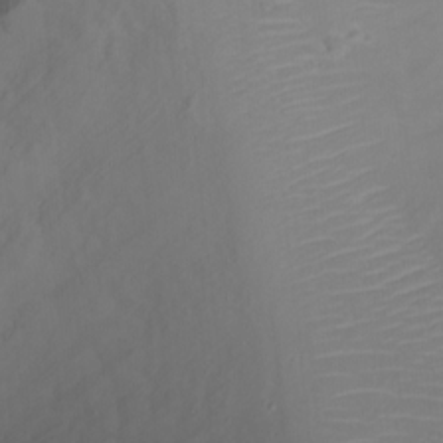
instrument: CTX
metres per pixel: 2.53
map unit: Ht
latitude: 0.8758
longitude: -36.7246
